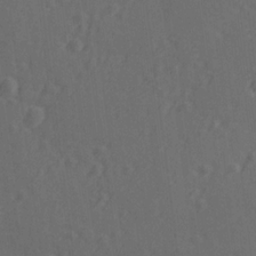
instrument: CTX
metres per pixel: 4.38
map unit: lAvf
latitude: -9.6722
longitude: -121.1592
